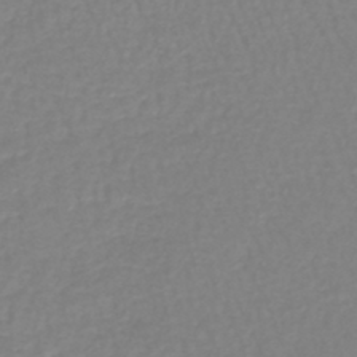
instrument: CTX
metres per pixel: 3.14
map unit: lHb
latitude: -44.5574
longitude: 65.7478
